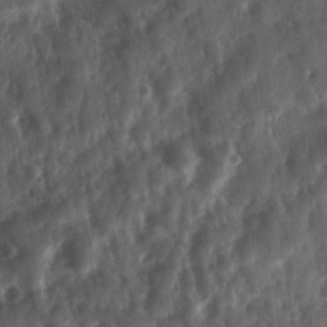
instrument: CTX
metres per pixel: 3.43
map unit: Ave
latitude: 17.7828
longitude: -131.5183
